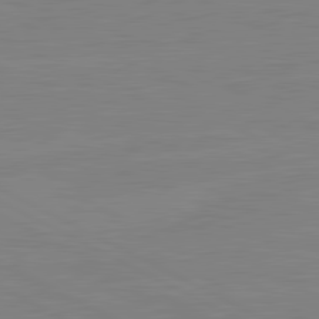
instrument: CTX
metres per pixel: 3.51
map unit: lApd
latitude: 81.2915
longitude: -176.5168
